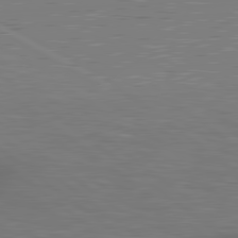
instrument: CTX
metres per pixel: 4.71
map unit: lApd
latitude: 80.4034
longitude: 118.8597
